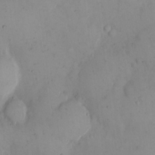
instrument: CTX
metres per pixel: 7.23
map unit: eHh
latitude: 11.8961
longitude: -62.2145
